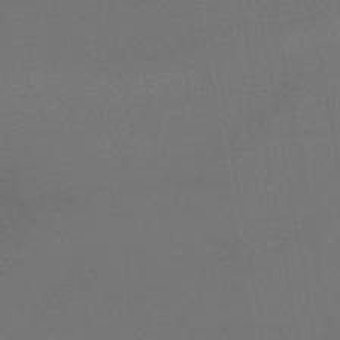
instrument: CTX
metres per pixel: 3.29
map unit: lHb
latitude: -43.4643
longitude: 75.4644
